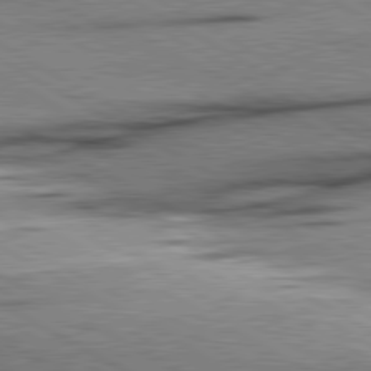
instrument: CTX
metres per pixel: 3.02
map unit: lApd
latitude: 80.5735
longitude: -157.0269
